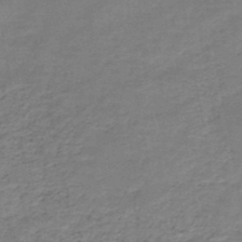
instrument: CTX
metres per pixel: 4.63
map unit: HNb
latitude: -49.1054
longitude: -39.6505
